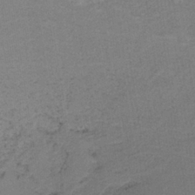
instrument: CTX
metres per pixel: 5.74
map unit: lHb
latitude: -34.5385
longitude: 63.4643
